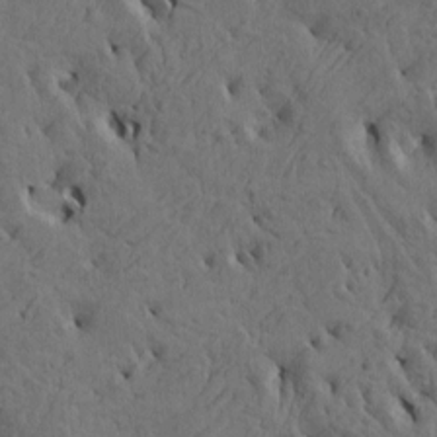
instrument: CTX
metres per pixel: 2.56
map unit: Htu
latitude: -5.4454
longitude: -177.8772
